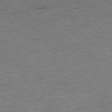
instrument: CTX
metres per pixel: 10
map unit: Hpe
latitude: -79.3698
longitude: 10.4629
